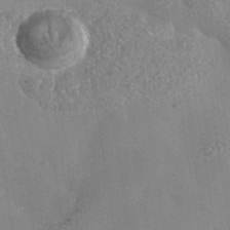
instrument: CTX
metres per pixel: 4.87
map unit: Nhe
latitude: -36.1983
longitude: -130.4034
